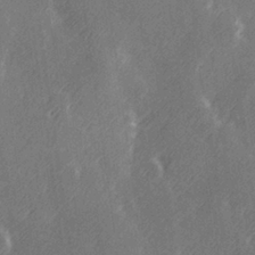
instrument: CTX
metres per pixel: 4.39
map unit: Hve
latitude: 27.2537
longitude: 145.8611
